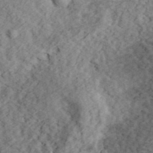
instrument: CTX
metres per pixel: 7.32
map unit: eHh
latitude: 37.5749
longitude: -79.6694
